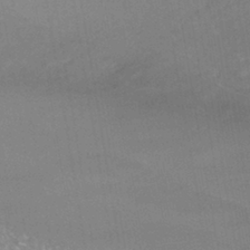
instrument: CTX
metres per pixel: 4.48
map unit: HNhu
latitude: -42.4817
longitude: 102.5952
